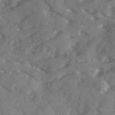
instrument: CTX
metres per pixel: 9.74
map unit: Ave
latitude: 18.0822
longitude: -131.1781
